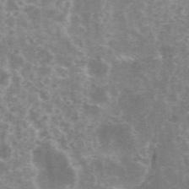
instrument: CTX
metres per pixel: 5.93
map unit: eHh
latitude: 35.7260
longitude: -59.4993
